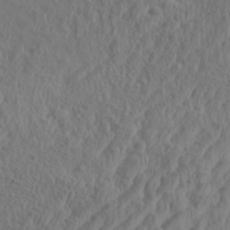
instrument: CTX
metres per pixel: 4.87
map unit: Aa
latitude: 32.4979
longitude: -141.5749
